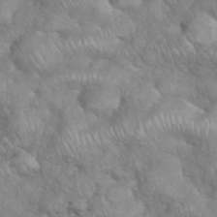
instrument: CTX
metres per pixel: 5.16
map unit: eHh
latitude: 38.6679
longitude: -57.8205
